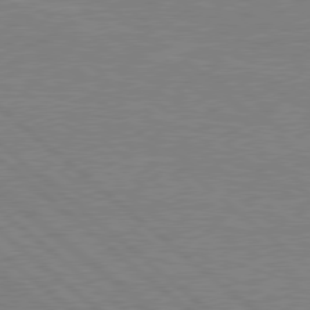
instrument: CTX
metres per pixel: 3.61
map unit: Hpe
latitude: 78.4601
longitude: -123.4048
